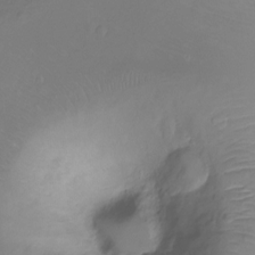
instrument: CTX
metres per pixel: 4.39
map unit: Ht
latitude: -9.6911
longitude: -35.9528
